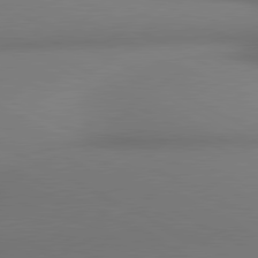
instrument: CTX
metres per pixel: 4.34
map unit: lApd
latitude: 80.6679
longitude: 132.4629
